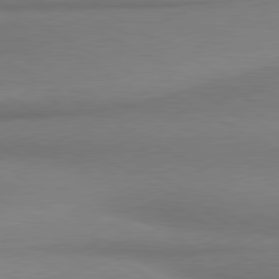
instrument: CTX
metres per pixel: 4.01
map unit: lApd
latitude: 80.2900
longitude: 167.9178
